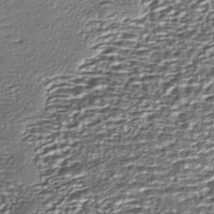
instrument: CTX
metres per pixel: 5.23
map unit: Nhe
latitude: -45.6155
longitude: 152.3117
